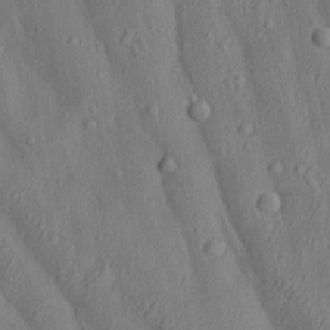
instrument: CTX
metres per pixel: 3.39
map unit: Aa
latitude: 22.8569
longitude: -137.3860
